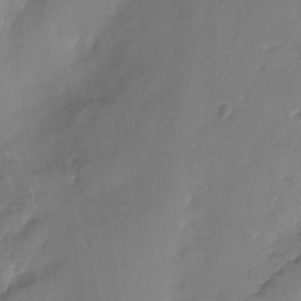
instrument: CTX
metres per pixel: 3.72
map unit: Nhe
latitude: -31.6344
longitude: -92.8380
